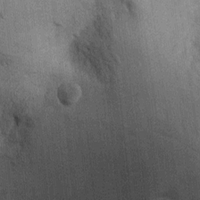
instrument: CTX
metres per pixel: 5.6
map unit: Ht
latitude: -3.6344
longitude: -13.7450
